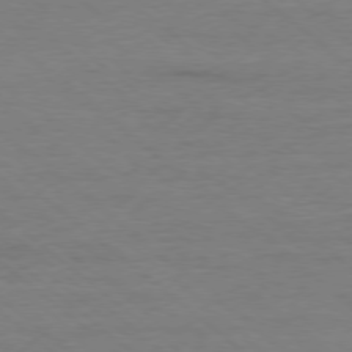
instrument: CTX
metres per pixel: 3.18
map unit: Ap
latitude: -78.3306
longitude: -92.9702
